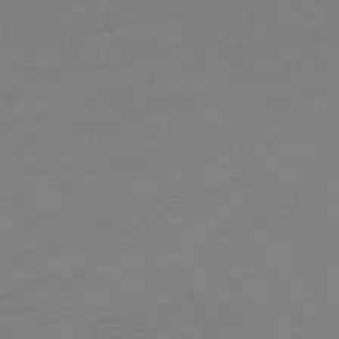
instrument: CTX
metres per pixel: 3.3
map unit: Ap
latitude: -77.2754
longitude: -97.6127
